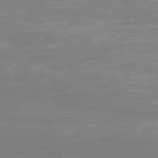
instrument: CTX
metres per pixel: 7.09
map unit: Hpe
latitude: 74.1767
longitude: -129.5560
